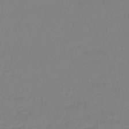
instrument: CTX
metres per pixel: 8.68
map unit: eHb
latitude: -45.2187
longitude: 81.2187
